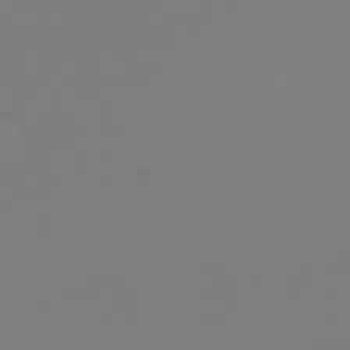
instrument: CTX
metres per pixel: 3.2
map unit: HNb
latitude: -46.2928
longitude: 56.4629
